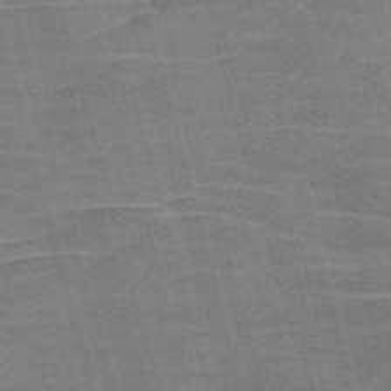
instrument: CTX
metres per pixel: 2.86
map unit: Nve
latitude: -58.6896
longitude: 65.2754
